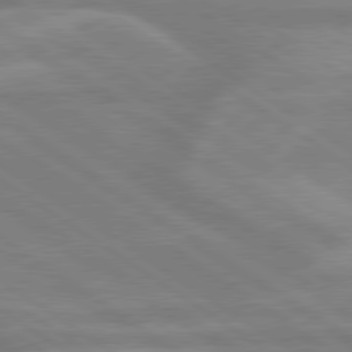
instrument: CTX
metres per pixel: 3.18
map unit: lApd
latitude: 79.3482
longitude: -122.5735
